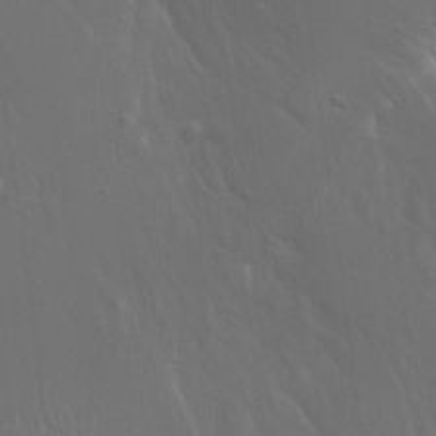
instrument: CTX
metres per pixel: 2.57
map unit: Hto
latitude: 18.9136
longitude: -56.4978
